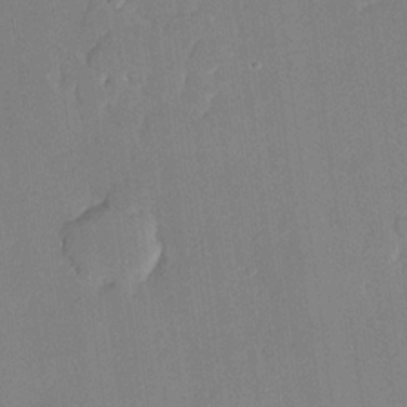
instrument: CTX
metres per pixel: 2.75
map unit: lHvf
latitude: 21.4805
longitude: 146.4251
